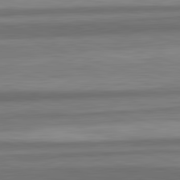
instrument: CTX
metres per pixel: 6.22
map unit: lApd
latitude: 82.7435
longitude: 178.3495
